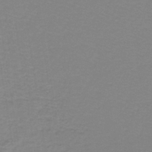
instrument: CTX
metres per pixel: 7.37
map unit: lHb
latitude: -42.2172
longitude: 56.1983
